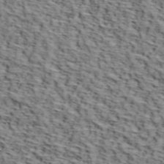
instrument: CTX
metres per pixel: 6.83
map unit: lHvf
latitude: 38.5357
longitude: -86.8569
